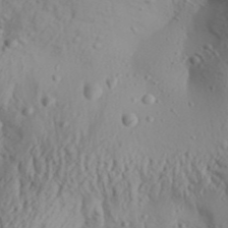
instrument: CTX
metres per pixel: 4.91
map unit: Aa
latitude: 31.4616
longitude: -135.9906
